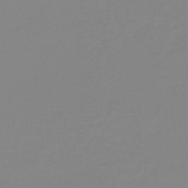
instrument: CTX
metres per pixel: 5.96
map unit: lHb
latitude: -44.5763
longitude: 56.0472
